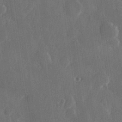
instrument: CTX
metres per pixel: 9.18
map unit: Hve
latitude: 28.1955
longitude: 149.4833
